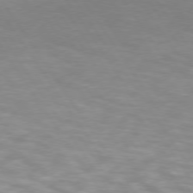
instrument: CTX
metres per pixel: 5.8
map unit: lApd
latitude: 74.1767
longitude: -54.1200
